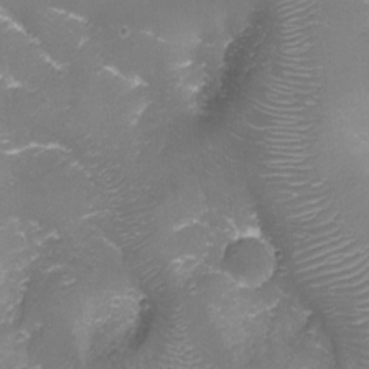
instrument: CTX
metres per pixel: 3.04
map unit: Aa
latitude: -8.1606
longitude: -71.5182
